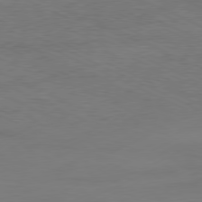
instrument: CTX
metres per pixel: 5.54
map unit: Ap
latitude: -81.0865
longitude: -84.9514
